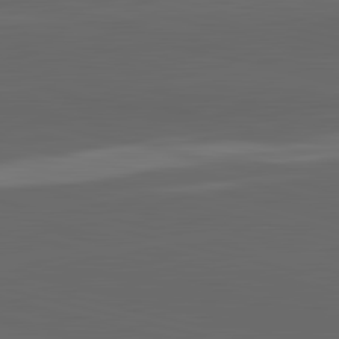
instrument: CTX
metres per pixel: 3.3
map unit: lApd
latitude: 83.6882
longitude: -132.5546
